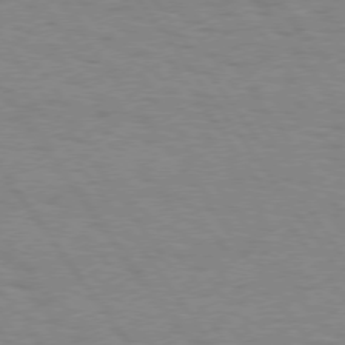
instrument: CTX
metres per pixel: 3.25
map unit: Hpe
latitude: 74.7057
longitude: -136.0822
